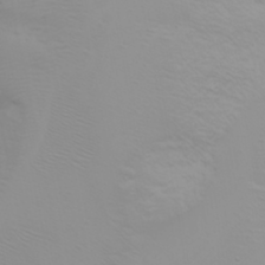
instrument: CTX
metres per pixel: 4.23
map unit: Nhu
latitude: -4.8597
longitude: -79.7261
